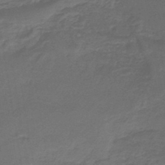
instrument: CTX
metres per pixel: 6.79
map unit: lHb
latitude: -43.7855
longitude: 60.3873
